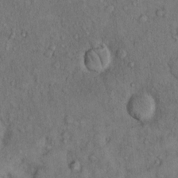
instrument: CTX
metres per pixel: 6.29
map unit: Hto
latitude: 10.8191
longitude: -59.8017
